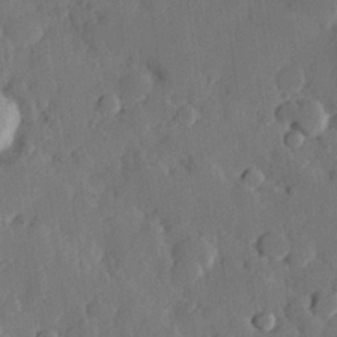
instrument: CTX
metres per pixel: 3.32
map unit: Hve
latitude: 24.9135
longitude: 149.9367
